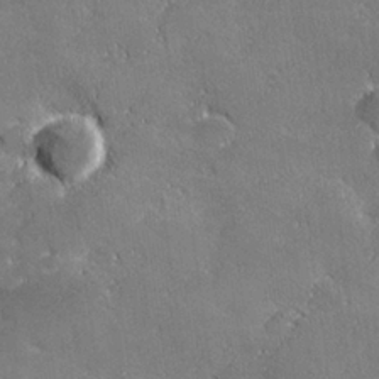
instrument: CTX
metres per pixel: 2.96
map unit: lHvf
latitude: 26.7624
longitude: 141.9178
